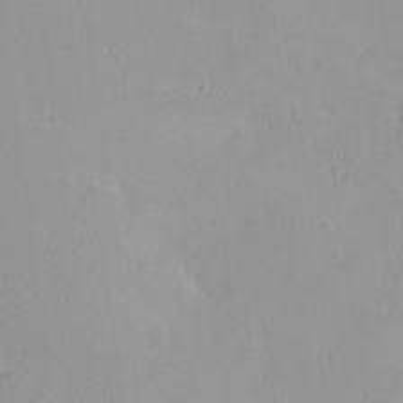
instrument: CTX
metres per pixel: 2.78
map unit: eHh
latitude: -8.2361
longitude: -70.0822
